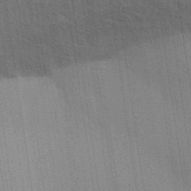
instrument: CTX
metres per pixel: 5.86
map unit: Aa
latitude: 32.4412
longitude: -139.7639
